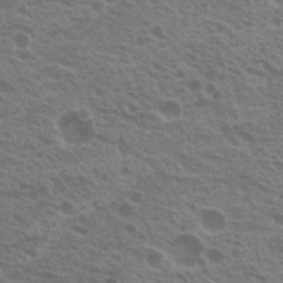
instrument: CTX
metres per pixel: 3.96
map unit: Nhu
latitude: 20.0822
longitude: -30.9325
